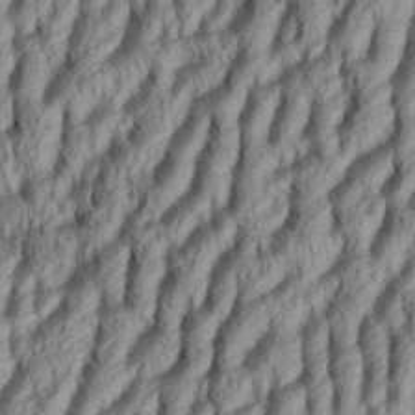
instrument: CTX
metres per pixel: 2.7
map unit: Aa
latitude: 34.1200
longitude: -137.1970
